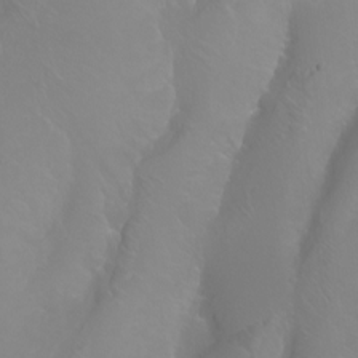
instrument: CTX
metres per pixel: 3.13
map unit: Ht
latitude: -0.1795
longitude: -46.4412
